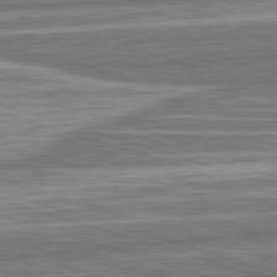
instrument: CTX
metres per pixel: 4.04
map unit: lApd
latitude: 82.7435
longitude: 166.9353
